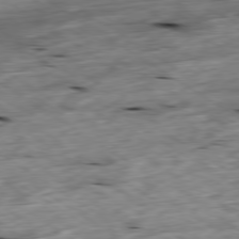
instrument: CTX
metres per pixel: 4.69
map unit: Ap
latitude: -79.5588
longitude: -89.0648
